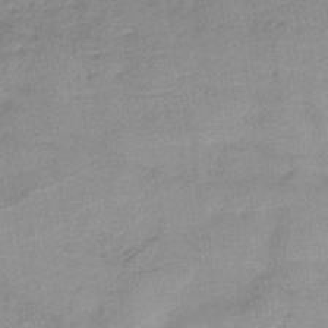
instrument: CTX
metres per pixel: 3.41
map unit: HNb
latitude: -32.9353
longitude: 62.1794
